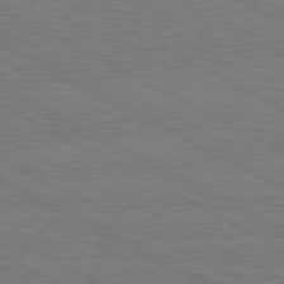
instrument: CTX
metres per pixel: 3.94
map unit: lApd
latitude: 80.7435
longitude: -127.3293
